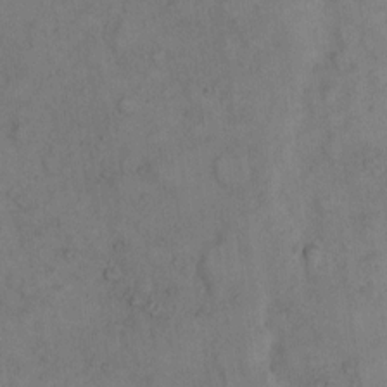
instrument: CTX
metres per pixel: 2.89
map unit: eHh
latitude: 8.8002
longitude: -62.9136
